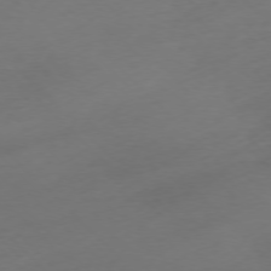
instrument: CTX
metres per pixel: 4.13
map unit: Ap
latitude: -76.9542
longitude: -70.1389
